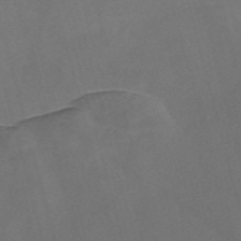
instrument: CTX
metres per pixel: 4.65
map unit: Nve
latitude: -58.1794
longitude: 64.3684
